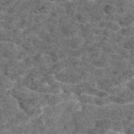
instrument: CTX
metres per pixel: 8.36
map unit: eAb
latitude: 47.4994
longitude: 107.8045
